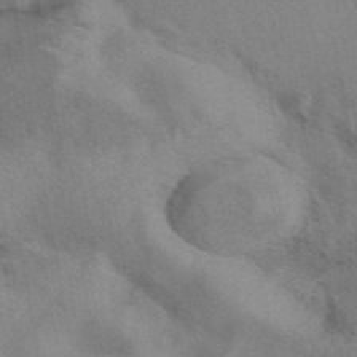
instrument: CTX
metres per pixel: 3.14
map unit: eAb
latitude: 41.6315
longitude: 107.9178
